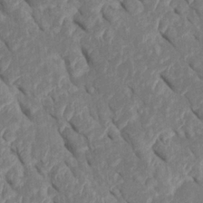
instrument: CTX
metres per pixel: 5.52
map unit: Htu
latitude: 1.5371
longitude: 147.3320
